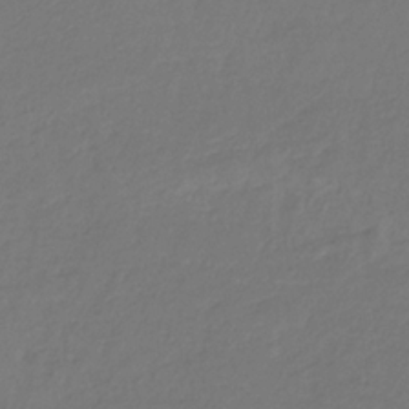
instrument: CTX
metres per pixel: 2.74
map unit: eHb
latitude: -30.1983
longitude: 67.6722
